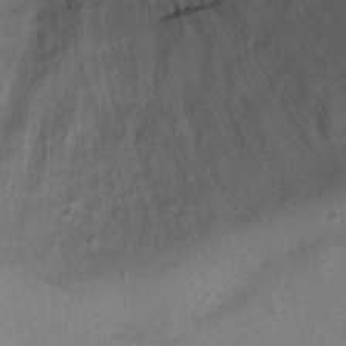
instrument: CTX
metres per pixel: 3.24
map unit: Ht
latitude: 11.5749
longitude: -40.2144
